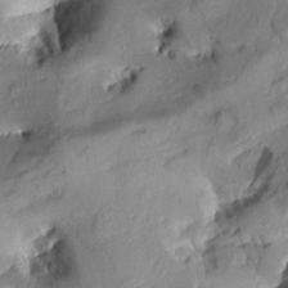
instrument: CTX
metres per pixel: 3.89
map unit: Aa
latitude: 8.4979
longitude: -142.3656
